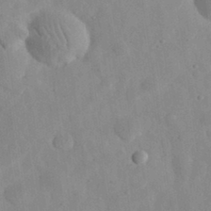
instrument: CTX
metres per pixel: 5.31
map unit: eHh
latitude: 32.9514
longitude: -78.4412
